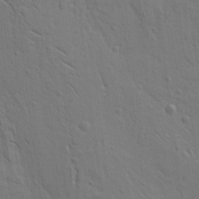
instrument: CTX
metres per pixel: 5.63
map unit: Ht
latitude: 9.9150
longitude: -76.6868
